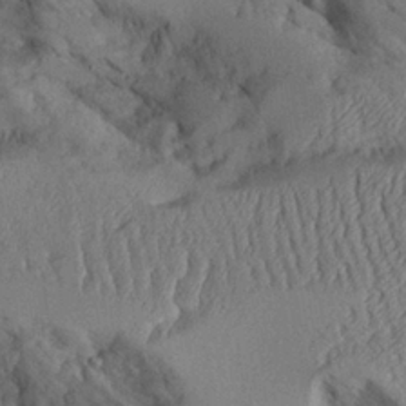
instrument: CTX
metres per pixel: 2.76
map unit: Aa
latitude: 26.1389
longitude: -129.4993
